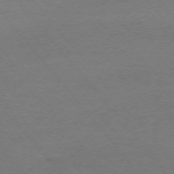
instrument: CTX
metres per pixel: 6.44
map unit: Ap
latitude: -75.2187
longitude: -82.5545
